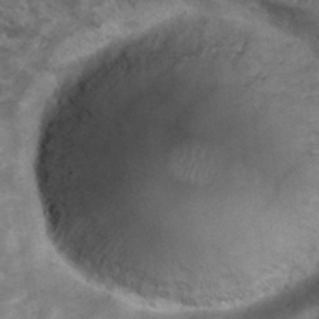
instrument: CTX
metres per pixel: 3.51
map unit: Hto
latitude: 32.4034
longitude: -48.5168
